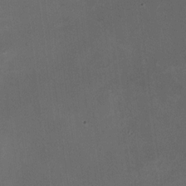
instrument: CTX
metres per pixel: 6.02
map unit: HNhu
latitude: -2.2361
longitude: -7.6694
